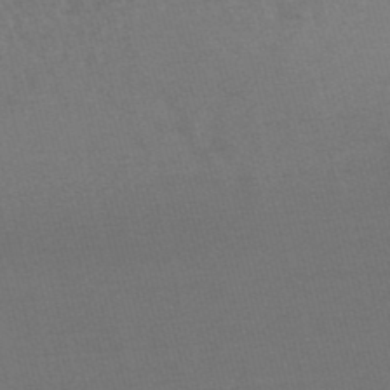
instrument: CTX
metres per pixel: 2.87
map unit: lHb
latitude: -48.3118
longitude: 72.6896
